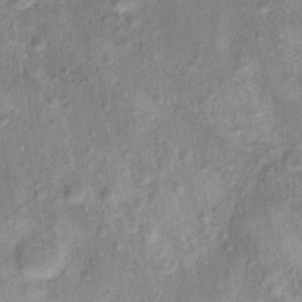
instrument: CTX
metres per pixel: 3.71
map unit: Hto
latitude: 14.6302
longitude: -38.4601
